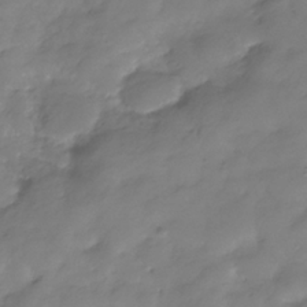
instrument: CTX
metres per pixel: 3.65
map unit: Hve
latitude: -32.1984
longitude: 91.9178
